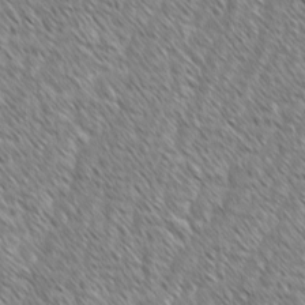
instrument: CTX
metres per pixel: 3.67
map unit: lAvf
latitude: -2.1983
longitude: -114.8380
